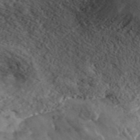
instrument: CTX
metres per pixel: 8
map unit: ANa
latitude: 39.3293
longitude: 19.0864
